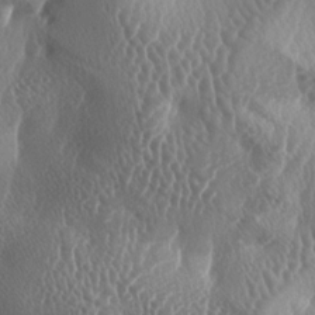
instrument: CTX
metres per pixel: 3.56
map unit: lAa
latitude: -6.1417
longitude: -128.7813
